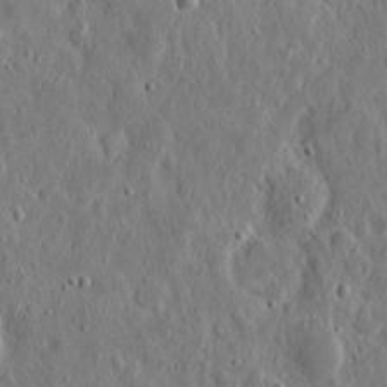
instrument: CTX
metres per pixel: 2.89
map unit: eHh
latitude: 10.8002
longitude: -73.5560
